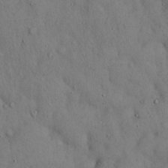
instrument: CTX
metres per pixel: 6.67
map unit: Hto
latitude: 15.5372
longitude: -59.8394
